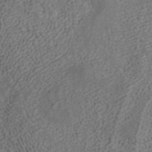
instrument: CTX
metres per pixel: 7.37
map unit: ANa
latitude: 41.7072
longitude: 15.9556
